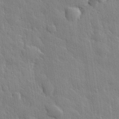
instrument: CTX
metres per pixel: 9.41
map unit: eHh
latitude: 31.7828
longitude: -79.1970
